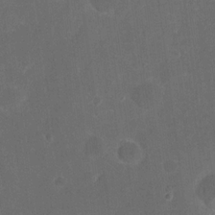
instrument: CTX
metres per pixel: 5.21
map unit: eHh
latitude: 19.4426
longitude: -64.5924
